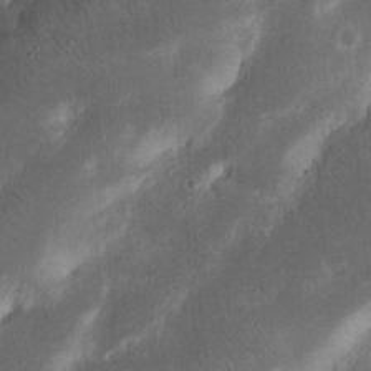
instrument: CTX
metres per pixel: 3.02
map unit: Nhu
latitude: 18.7435
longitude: -74.5735
